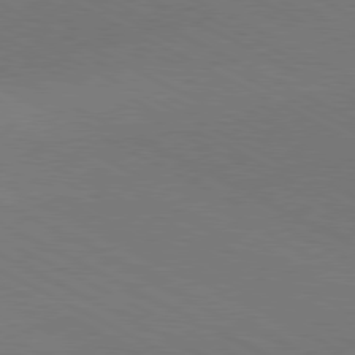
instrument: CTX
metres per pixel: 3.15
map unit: Hpe
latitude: -81.1242
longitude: 12.6330
